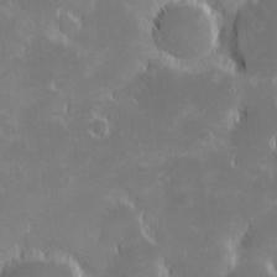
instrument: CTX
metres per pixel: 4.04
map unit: eHh
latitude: -1.5399
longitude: -84.2901
